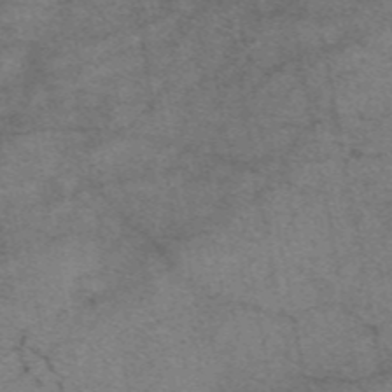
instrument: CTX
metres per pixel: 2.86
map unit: eAb
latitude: 47.7261
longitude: 103.1431
